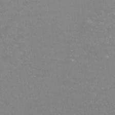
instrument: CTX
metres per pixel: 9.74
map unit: Nhu
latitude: 24.8946
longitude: -54.1956
